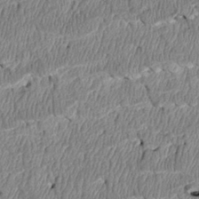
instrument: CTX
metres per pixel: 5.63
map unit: Htu
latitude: 3.3481
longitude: 150.2173
